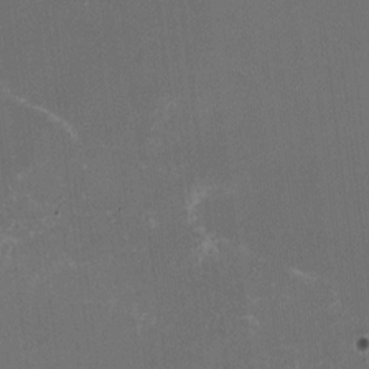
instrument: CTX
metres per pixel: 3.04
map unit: HNhu
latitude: -2.1983
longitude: -7.4993
